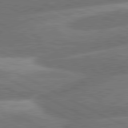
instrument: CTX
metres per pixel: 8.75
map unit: lApd
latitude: 81.2537
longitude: -166.6490
